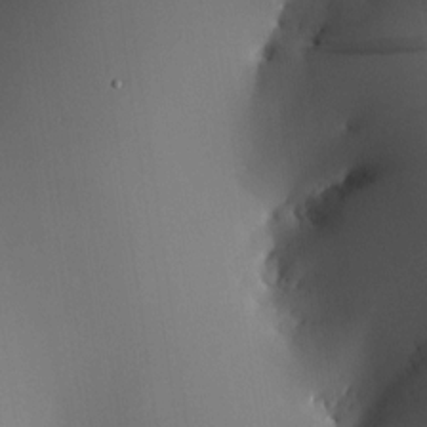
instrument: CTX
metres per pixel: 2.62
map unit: HNhu
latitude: 9.3482
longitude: 14.5385
